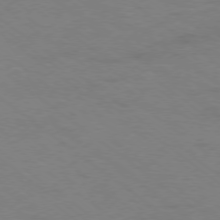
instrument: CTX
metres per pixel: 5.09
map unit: Ap
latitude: -78.4062
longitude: -75.8583
